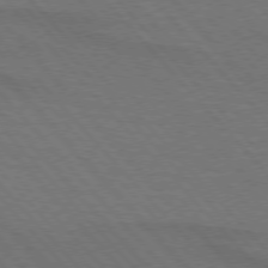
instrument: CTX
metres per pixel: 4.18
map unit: lApd
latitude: 75.3104
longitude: -81.5560
